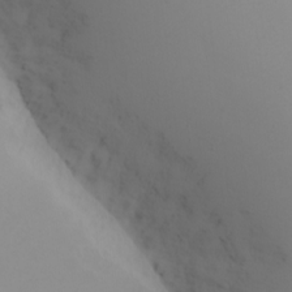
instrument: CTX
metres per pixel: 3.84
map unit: eHh
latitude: -7.8989
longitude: -70.0822
